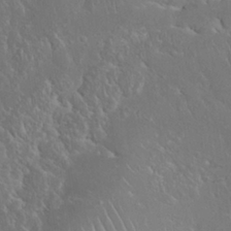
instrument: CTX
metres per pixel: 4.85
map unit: Nhu
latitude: 28.2144
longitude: -66.0822
